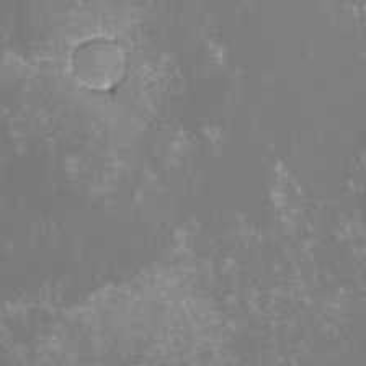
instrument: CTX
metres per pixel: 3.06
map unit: lHvf
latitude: -13.5588
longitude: -103.7827
